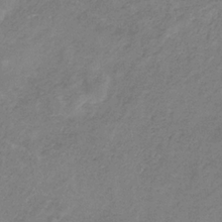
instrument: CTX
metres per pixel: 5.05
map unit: HNb
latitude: -32.7464
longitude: 59.6532
